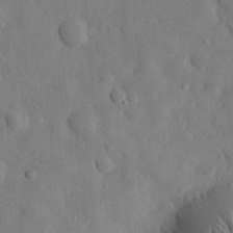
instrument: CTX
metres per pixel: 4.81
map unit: eHh
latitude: 27.8772
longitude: -77.4804
